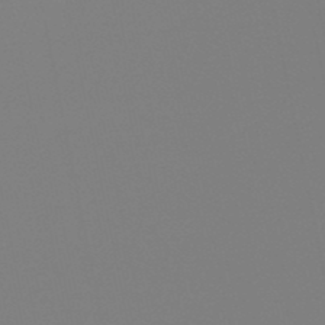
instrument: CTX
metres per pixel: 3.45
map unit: lHb
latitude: -49.3510
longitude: 69.8989
